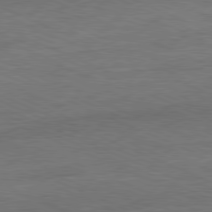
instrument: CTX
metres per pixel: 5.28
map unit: Ap
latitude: -81.8234
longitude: -84.7246
